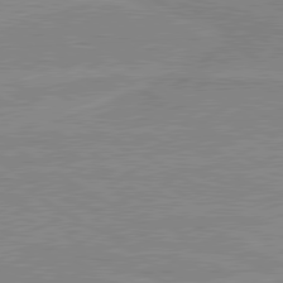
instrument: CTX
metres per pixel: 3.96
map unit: lApd
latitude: 80.1200
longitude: 169.3131
